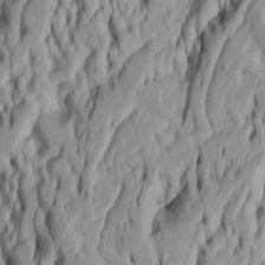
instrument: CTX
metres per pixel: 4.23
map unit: Htu
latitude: -5.8233
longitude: 151.5777
